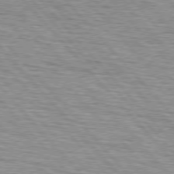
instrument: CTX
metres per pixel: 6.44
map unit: lApd
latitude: 75.8772
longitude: -82.9891
